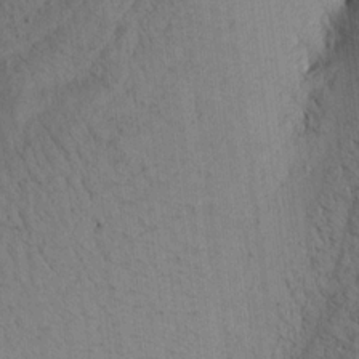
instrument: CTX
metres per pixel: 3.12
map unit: Aa
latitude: 15.7072
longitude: -146.9892
